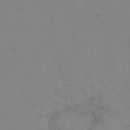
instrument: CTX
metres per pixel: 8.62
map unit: eAb
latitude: 49.6316
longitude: 104.5762
